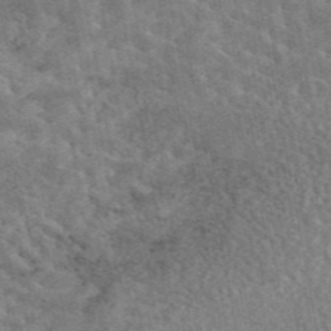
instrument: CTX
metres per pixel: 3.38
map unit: eAb
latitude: 44.8569
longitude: 124.7085
